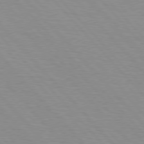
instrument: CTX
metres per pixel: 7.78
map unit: Hpe
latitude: 76.6301
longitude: -154.0255
